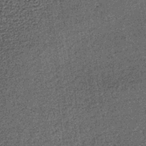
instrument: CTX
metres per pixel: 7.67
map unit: lHb
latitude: -39.3131
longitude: 65.7100
